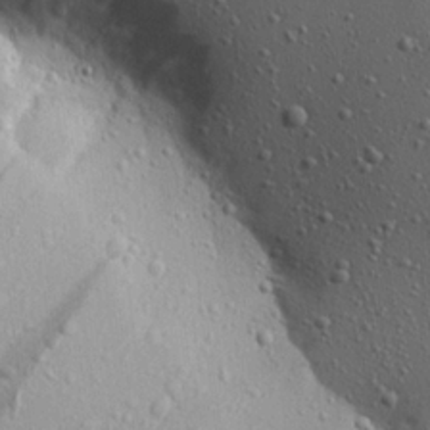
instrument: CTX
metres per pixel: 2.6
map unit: Aa
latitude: 22.7435
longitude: -143.8772
